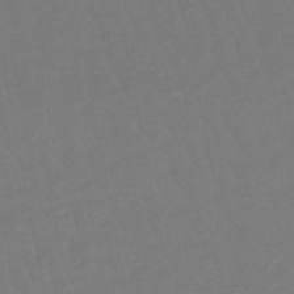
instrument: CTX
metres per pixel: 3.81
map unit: eHb
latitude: -48.7652
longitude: 85.5777
